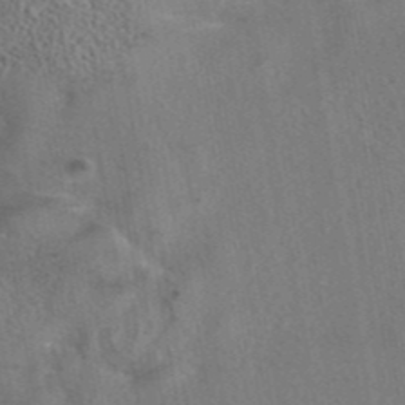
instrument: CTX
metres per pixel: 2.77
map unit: eAb
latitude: 43.0081
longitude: 104.4251
